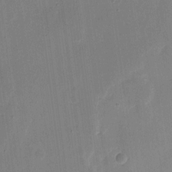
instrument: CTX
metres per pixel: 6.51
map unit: eHh
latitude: 8.3656
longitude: -68.7057
